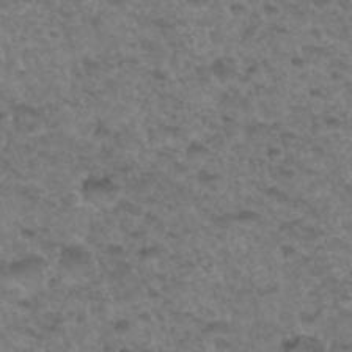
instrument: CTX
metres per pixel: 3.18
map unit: Hto
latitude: 33.7261
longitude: -49.7450
